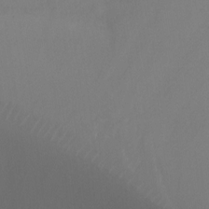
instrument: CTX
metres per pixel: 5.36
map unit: Ht
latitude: -9.6533
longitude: -38.1011
